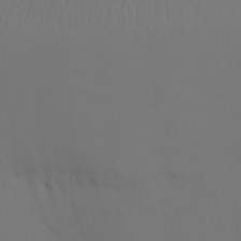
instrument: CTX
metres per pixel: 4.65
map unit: Ht
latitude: -7.5210
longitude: -32.1956
